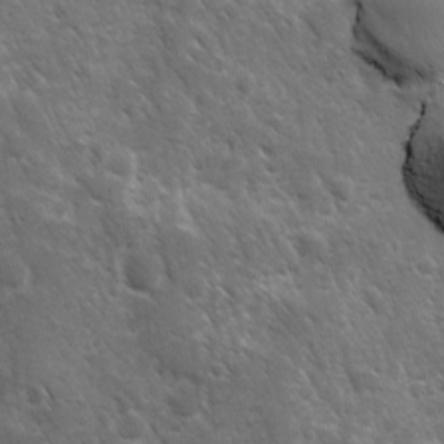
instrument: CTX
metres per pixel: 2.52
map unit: Ave
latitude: 10.7813
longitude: -103.5938
